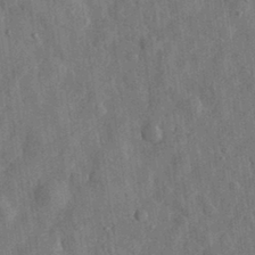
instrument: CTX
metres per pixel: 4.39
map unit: eHh
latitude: 31.3104
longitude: -74.1578
